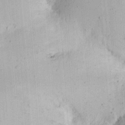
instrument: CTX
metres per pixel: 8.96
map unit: Ht
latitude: 13.0648
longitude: -74.2900
